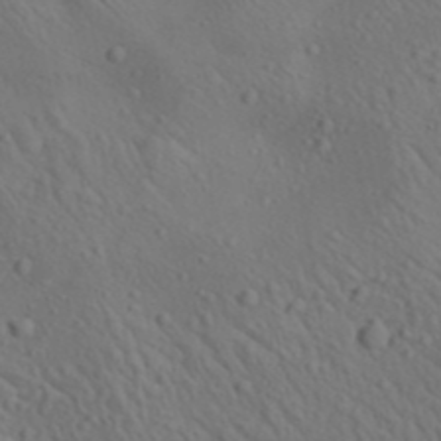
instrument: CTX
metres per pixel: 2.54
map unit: lAa
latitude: 22.7624
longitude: -138.2711
